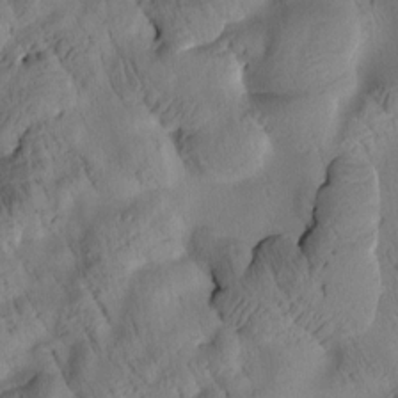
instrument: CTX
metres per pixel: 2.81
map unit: Htu
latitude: 3.0458
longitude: 178.4251
